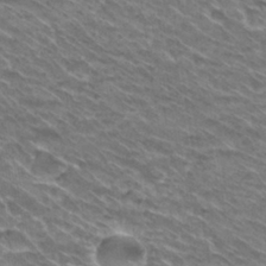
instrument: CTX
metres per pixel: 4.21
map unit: Hto
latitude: 30.2145
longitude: -42.9136
